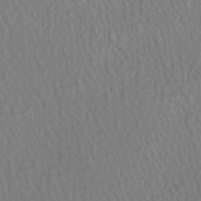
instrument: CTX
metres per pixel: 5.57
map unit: HNhu
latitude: -47.6533
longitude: 103.7289
